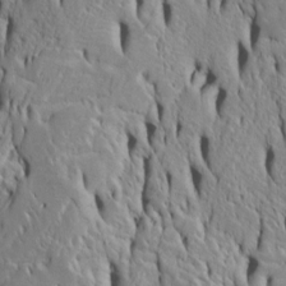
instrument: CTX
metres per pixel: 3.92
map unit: Htu
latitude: -4.9730
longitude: 152.1983
